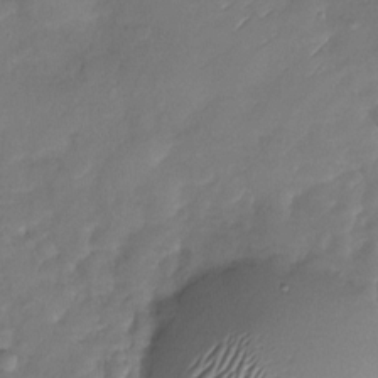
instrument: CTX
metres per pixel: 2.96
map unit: Nhu
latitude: -28.5574
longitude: -61.0647
